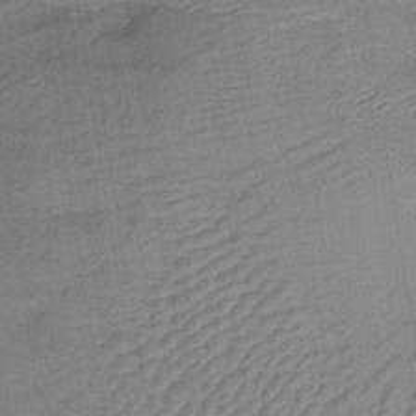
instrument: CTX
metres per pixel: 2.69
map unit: lHb
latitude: -34.8219
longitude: 71.0675
